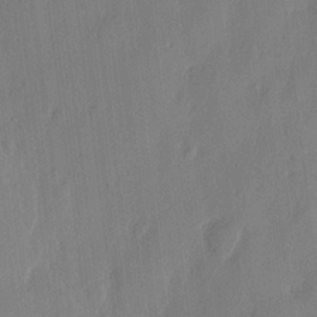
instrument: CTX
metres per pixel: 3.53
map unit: eHh
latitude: 4.3656
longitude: -76.9702
